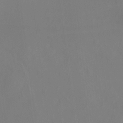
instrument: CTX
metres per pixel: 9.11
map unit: Ht
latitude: -10.3684
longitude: -29.1592
